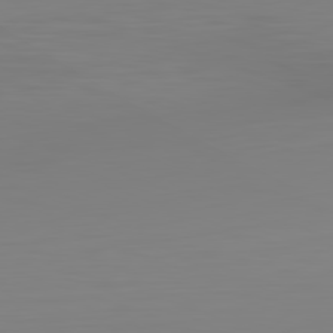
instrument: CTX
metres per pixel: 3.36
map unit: Hpe
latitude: -82.3306
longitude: 9.0675
